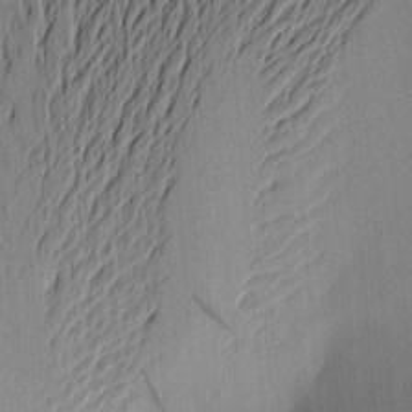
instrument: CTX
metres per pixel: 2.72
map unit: Aa
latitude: 20.5546
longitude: -143.9339
